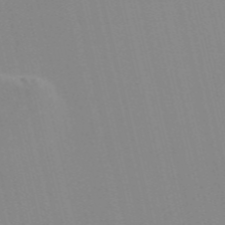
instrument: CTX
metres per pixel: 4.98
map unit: Nve
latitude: -57.5966
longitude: 60.9731
